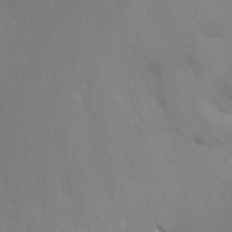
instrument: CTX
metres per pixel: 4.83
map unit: Nhu
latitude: -16.8597
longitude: -50.0822
